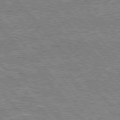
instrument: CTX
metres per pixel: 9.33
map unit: lApd
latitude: 76.1389
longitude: -74.4223
